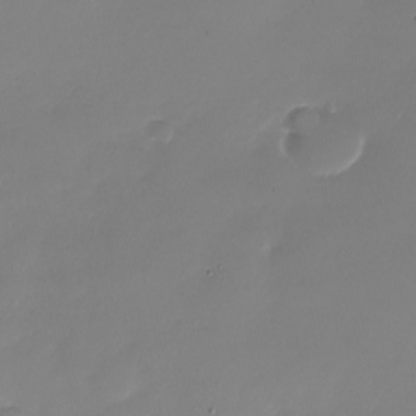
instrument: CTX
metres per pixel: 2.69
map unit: Nhu
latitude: -27.4076
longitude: -61.3670
